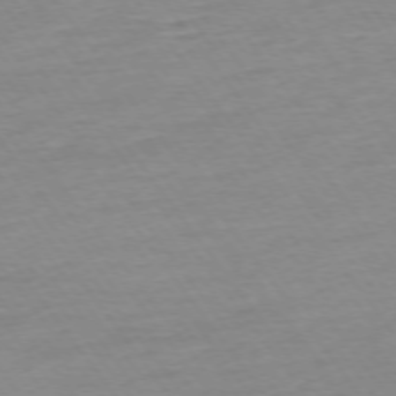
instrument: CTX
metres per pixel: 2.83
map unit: Ap
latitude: -74.8786
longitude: -83.6127
